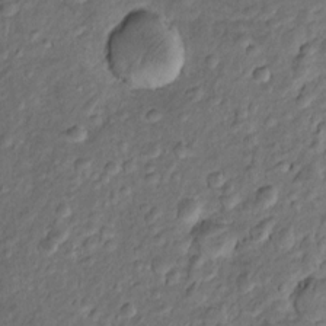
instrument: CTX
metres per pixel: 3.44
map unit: Htu
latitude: -5.8989
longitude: 157.4076
